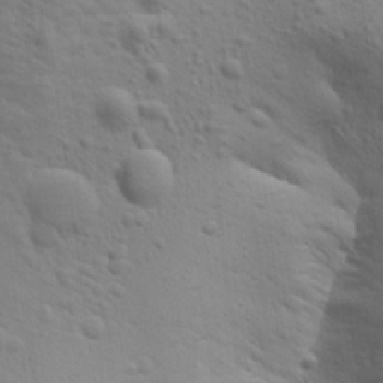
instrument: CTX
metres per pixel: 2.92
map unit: Aa
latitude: 15.3482
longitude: -142.4790
